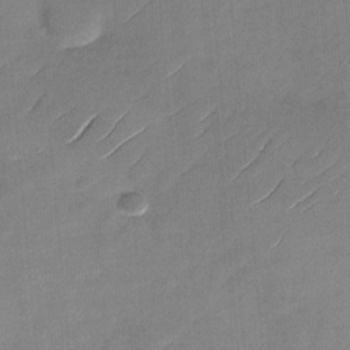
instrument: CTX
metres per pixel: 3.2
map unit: Nhu
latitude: -28.4818
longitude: -73.6694
